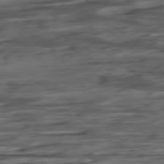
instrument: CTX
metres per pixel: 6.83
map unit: Hpe
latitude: -78.8219
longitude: -18.4601
